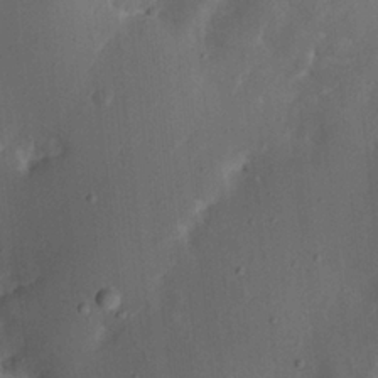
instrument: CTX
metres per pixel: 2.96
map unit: Nhu
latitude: 19.1214
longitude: -74.1200
